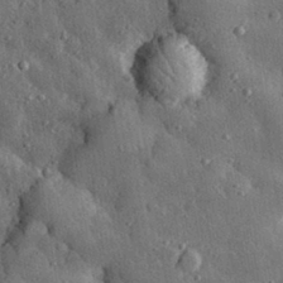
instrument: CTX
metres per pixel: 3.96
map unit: eHh
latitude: 30.9892
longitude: -79.8017
